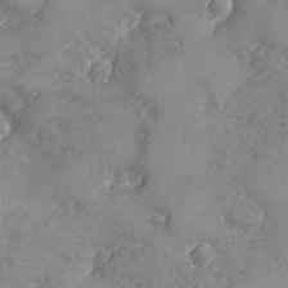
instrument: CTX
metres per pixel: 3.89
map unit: Ave
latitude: -8.0661
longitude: -118.1955
